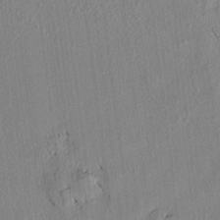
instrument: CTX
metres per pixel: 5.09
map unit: lAvf
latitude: 7.3860
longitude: 166.5385
